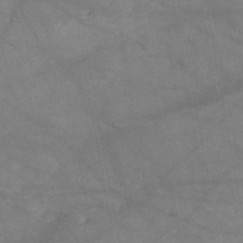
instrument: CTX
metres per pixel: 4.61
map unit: HNb
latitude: -50.7841
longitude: -39.5560
